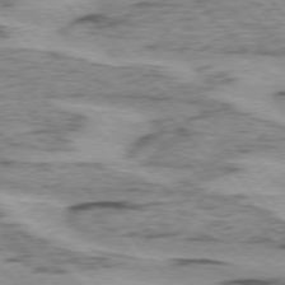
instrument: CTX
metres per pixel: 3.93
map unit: lApd
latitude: 75.1214
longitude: -78.1389
